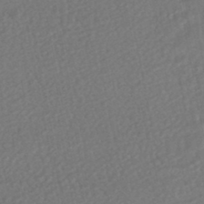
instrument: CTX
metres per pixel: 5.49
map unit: HNhu
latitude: -46.9164
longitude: 96.2740
